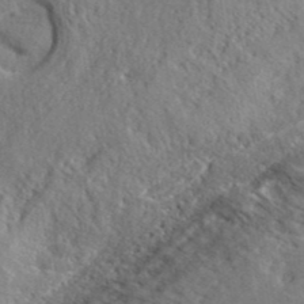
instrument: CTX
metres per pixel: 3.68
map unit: lHvf
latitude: 41.1214
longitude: -88.5357
